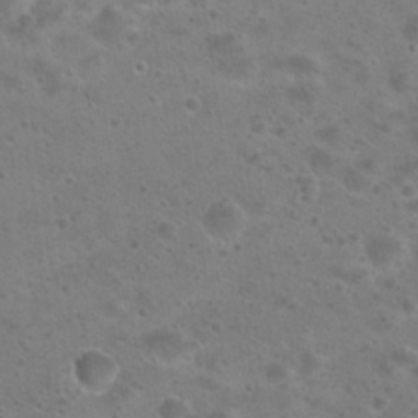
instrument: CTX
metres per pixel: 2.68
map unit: Hto
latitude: 22.9514
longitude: -48.3278
